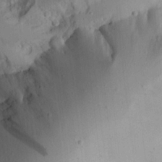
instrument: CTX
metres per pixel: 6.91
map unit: Aa
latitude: 23.9150
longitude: -131.7072
